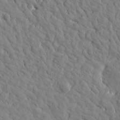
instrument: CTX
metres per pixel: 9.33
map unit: Htu
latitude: 1.3859
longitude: 179.2376
